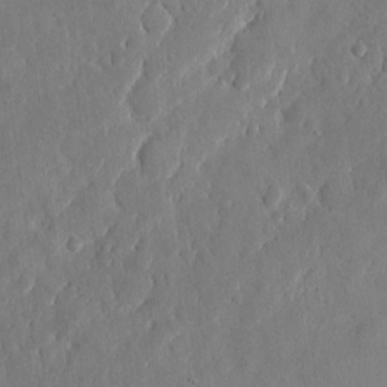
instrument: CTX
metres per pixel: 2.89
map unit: eHh
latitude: 6.8947
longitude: -72.6113
